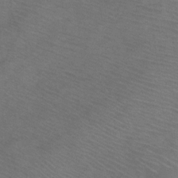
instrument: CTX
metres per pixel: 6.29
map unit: Ht
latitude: 0.0444
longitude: -32.9703
